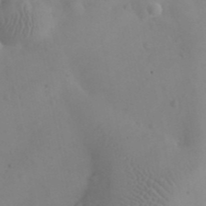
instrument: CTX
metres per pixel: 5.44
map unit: eHh
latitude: 25.4048
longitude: -66.4979
